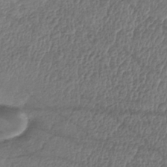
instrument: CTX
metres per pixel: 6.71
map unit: eHh
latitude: -42.5384
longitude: 117.5966
